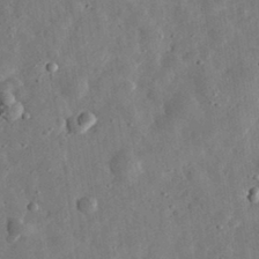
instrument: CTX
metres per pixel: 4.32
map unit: eHh
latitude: 32.6679
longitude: -77.1214
